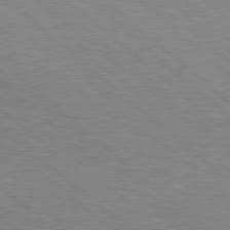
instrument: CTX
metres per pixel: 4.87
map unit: Hpe
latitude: 77.8205
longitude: -157.7260
